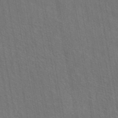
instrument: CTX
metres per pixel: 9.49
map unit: eAb
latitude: 43.6127
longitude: 113.5966
